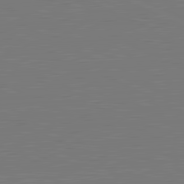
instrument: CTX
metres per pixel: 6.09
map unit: lApd
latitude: 81.5749
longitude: 150.2550
